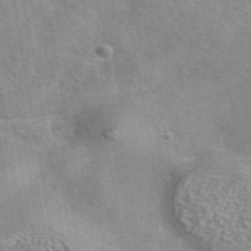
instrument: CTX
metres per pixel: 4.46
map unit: eAb
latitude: 42.4979
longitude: 107.3510
